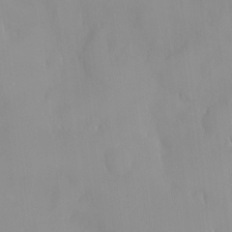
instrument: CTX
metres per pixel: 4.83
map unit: HNhu
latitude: 3.2348
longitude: 7.3887
